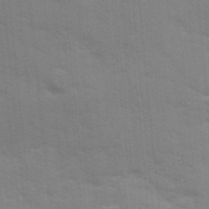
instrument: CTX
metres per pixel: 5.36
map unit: Ave
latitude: 11.4616
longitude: -102.1955
